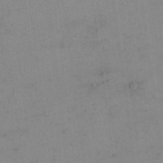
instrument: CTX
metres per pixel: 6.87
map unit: eHh
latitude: 17.7828
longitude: -66.9324
